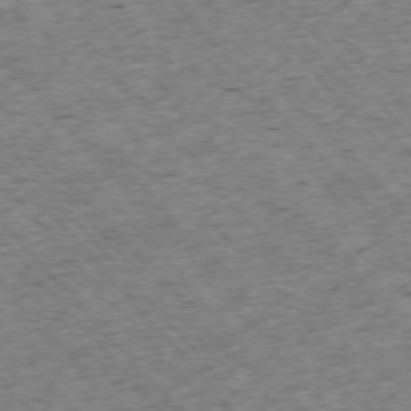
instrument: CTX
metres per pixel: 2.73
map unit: Ap
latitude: -75.9178
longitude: -61.8583
